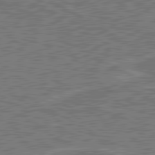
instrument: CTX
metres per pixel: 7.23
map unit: lApd
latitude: 80.8947
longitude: 119.5966
